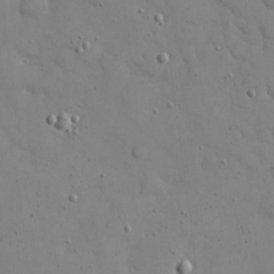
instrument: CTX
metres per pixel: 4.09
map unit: eHh
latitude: 21.2726
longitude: -62.8191
